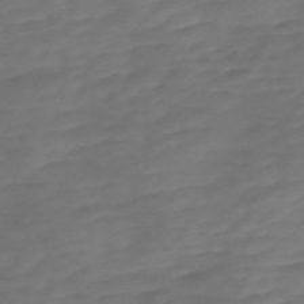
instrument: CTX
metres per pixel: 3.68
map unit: Nve
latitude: -58.6518
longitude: 57.5210
